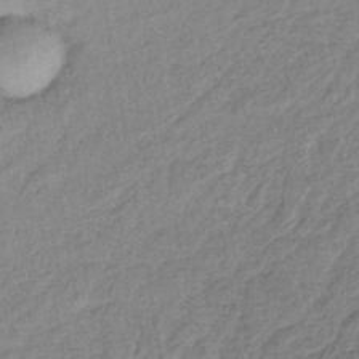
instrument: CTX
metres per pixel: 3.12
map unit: lHb
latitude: -40.2739
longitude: 68.9730
